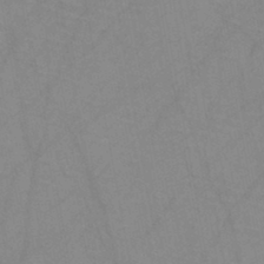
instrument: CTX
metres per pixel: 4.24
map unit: HNb
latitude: -44.8597
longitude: -40.6301
